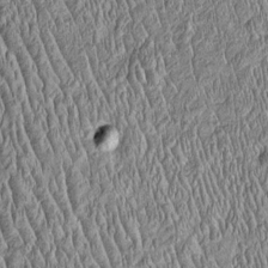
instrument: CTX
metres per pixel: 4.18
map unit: Htu
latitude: -4.5762
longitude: 157.5777
